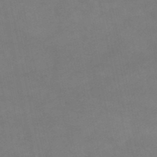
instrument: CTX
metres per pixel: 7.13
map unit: HNb
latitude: -50.6896
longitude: -40.1766
